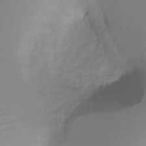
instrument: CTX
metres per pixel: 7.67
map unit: Ht
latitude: -12.1606
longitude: -47.3482
